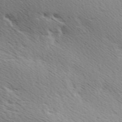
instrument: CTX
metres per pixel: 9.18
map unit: Ave
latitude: 10.0822
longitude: -107.0647
